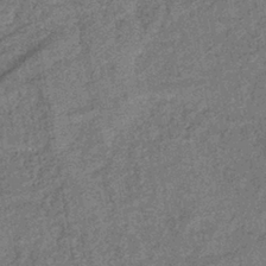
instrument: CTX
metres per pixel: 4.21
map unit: eHb
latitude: -39.3510
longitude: 78.0472
